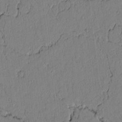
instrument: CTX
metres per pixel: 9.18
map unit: lAvf
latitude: 5.3859
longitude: 166.3495
